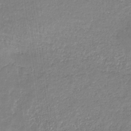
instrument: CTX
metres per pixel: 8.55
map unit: eHb
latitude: -31.8422
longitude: 67.6155
